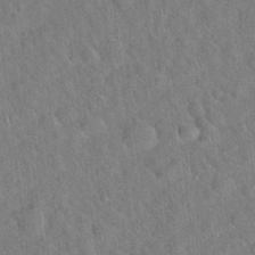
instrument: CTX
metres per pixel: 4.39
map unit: Hto
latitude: 18.9324
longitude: -52.8758
